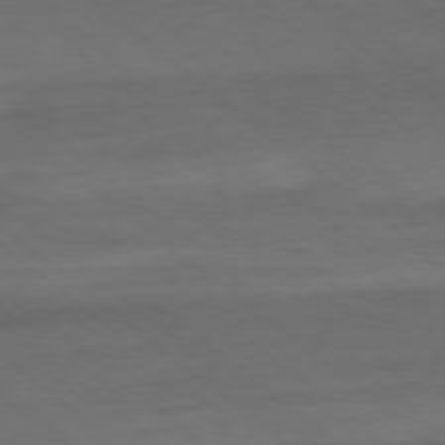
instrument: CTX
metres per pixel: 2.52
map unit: Ap
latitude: -78.4440
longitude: -92.9702
